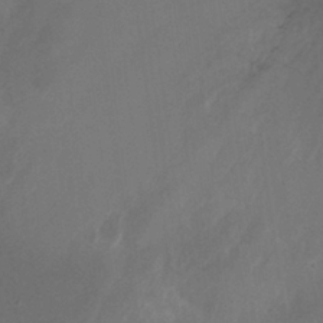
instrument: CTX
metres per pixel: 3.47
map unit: Nhu
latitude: 26.7813
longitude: -50.3089
